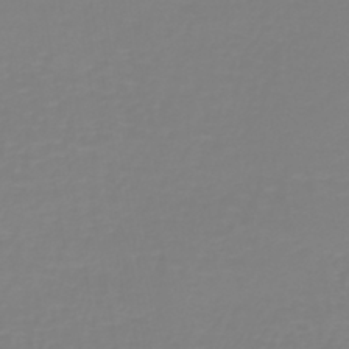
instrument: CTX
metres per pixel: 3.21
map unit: lHb
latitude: -41.4265
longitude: 60.2362
